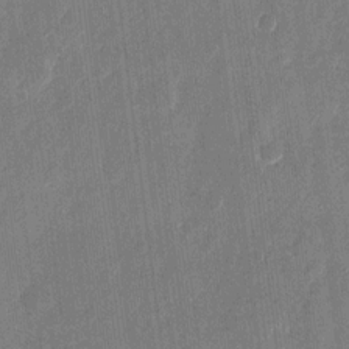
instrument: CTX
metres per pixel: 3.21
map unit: eHh
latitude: 11.0836
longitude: -70.4412
